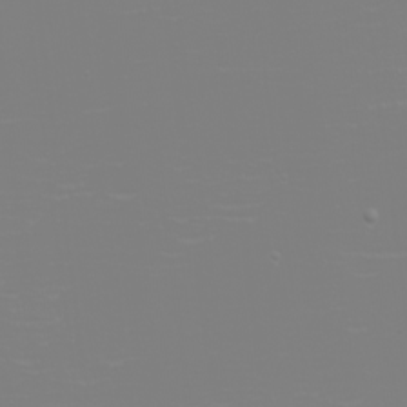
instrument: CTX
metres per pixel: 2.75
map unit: eHh
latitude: -6.1794
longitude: -83.9339
